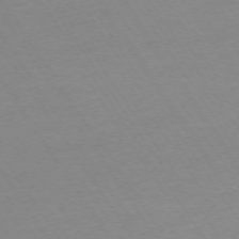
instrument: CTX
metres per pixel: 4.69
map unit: Ap
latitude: -74.3118
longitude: -81.5182
